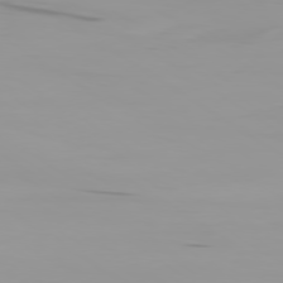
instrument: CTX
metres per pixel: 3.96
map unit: Ap
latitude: -79.7477
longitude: -94.5168
